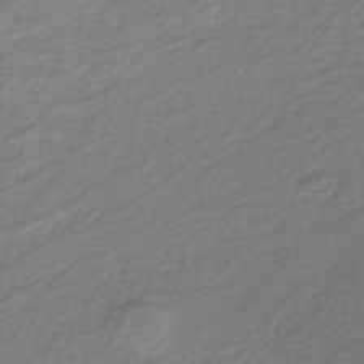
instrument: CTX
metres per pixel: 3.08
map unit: lHb
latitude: -35.9178
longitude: 69.5399
